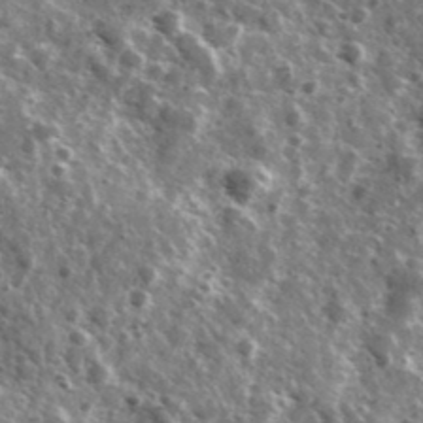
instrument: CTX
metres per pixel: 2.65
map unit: Ave
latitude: 38.1389
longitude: -108.1766
